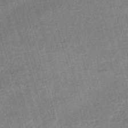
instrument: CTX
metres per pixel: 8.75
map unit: HNhu
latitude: -47.0675
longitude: 99.5399
